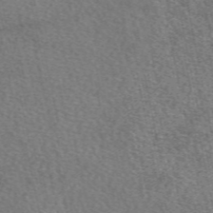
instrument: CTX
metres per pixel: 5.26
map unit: eAb
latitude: 49.9150
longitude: 113.5210
